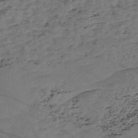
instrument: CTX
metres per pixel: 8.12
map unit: Nve
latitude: -57.7288
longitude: 54.1984
